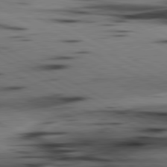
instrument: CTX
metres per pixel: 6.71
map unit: lApd
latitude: 80.7246
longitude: 156.7652
